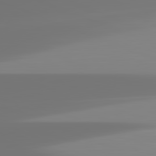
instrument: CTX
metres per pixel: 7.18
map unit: lApd
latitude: 82.0633
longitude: -150.5545
